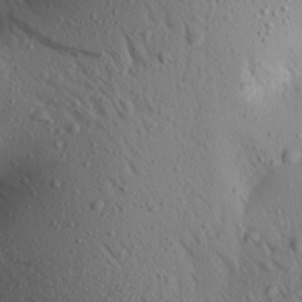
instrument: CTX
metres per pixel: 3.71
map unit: Aa
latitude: 17.0836
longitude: -148.0255
